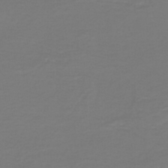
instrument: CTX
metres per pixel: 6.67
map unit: HNb
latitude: -46.7841
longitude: 54.0850
